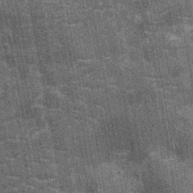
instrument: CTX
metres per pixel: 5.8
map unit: Nhu
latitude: -12.2929
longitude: -22.2333
